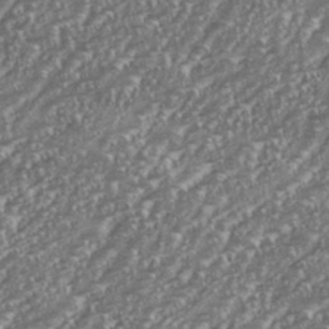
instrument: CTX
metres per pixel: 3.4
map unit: eHh
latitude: 35.8205
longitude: -132.8758
